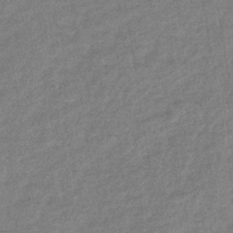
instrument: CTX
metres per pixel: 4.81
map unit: lHb
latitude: -40.9919
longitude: 71.0109
